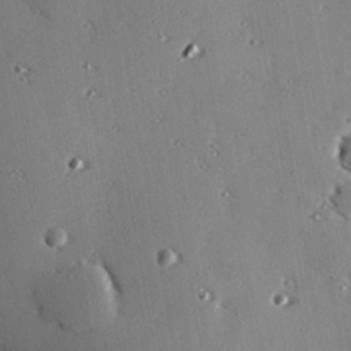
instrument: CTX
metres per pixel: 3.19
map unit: eHh
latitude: 22.9703
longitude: -90.3089
